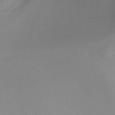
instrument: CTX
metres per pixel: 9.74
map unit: Ht
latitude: -4.8219
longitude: -26.6113
